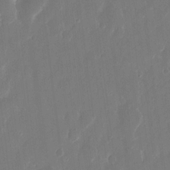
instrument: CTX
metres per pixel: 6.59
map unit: eHh
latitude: 12.2523
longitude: -72.4790
